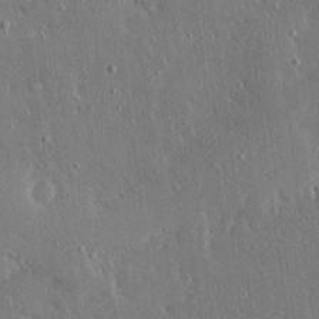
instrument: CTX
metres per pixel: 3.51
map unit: Ave
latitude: 16.9136
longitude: -140.1011
